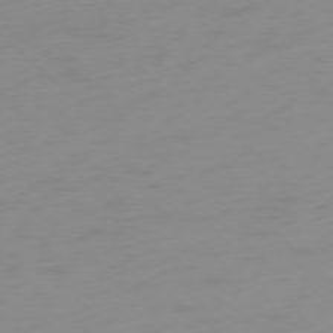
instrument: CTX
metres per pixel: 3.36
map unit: Ap
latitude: -77.7856
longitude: -67.6127
